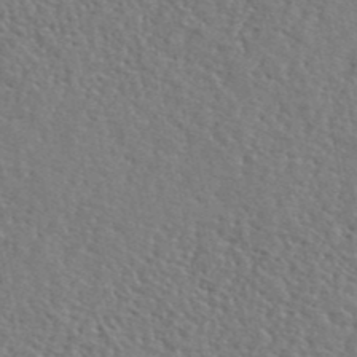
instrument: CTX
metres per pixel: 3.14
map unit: lHvf
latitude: 42.2901
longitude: -87.8016
